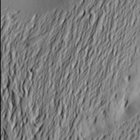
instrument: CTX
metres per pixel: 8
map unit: Aa
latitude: 20.9703
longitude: -149.9906
